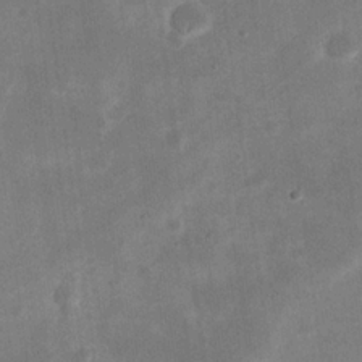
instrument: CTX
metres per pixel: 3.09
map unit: eHh
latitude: 21.0081
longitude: -69.3293
